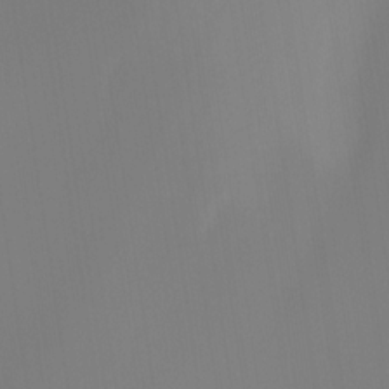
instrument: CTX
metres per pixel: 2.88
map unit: Ht
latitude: -13.7289
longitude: -51.6505
